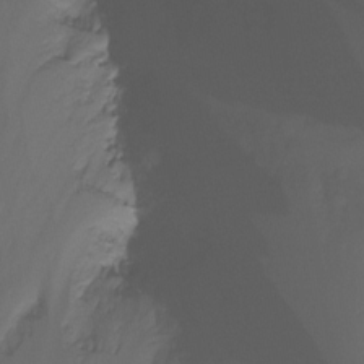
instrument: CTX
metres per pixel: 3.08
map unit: Ht
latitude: -16.4629
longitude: -49.1214
